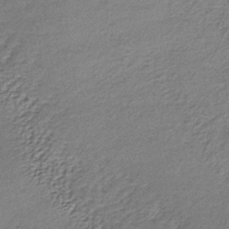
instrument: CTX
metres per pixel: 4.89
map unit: lHb
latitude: -35.2565
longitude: 62.3306
